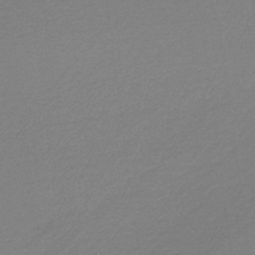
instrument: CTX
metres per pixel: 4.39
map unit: HNb
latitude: -37.2565
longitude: 55.3321
